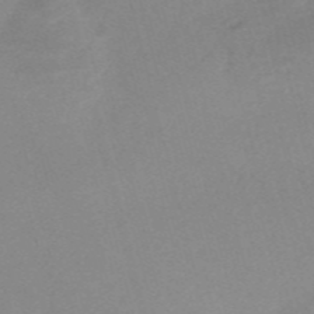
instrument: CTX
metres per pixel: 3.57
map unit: Nve
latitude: -56.8597
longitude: 59.1620
